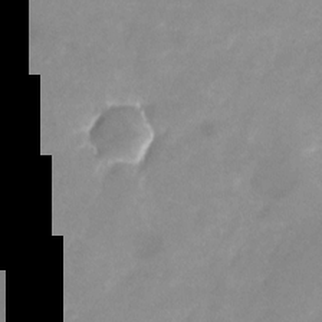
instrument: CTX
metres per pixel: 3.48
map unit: Nhu
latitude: -24.3684
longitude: -70.3278
